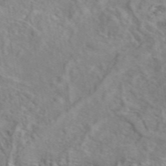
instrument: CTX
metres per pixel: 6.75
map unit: eAb
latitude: 45.8583
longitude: 111.3131
